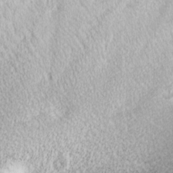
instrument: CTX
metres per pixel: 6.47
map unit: Nhu
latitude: -9.6155
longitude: -69.3670
